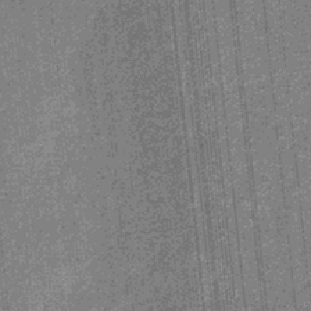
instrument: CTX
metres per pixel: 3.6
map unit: eHb
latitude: -32.0094
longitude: 73.7477
